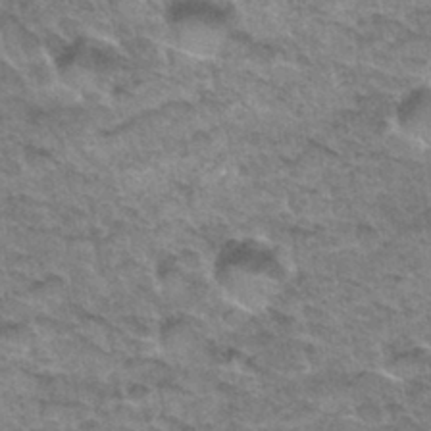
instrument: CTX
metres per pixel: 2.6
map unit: Hto
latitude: 33.7639
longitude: -47.2348
